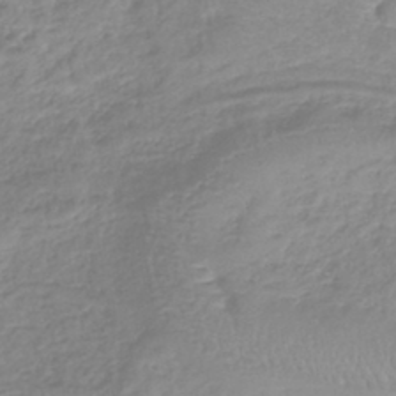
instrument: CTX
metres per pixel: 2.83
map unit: lHb
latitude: -40.6896
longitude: 68.3684
